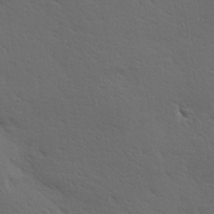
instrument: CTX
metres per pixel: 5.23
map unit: Hve
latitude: 24.5167
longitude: -97.7827
